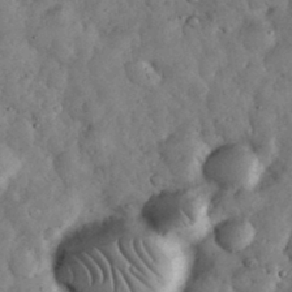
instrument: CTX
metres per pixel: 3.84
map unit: eHh
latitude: 34.4223
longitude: -68.7813
